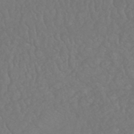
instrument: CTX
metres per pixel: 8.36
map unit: HNhu
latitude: -48.9164
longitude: 101.4076
